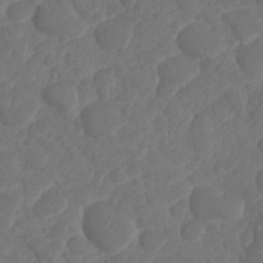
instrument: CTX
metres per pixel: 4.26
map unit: HNhu
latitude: -25.2376
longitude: 49.6533
